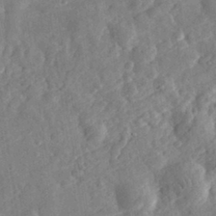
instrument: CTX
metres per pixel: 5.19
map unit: eHh
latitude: 31.4049
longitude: -75.4993
